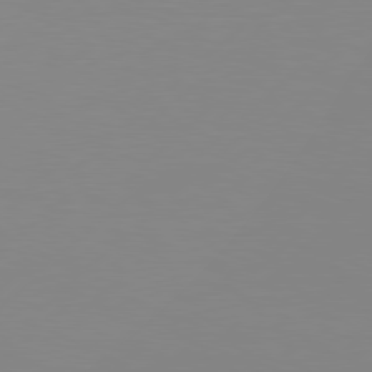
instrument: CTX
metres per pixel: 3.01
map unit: Hpe
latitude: 78.2145
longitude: -127.0081
